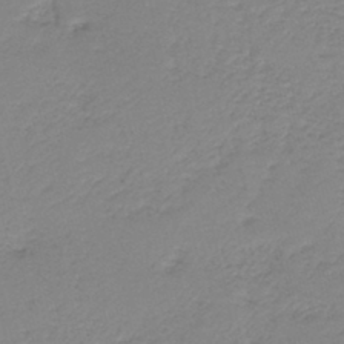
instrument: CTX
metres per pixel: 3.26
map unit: HNb
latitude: -41.2565
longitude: 50.1606
